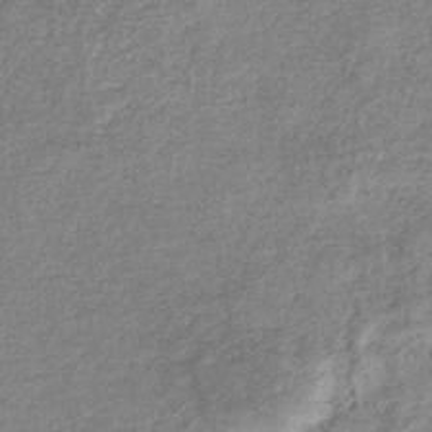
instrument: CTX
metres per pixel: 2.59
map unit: eHb
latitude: -39.2565
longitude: 81.5588
